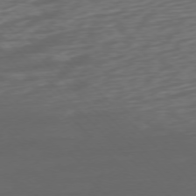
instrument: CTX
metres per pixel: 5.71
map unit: Ap
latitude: -76.6141
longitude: -78.4223
